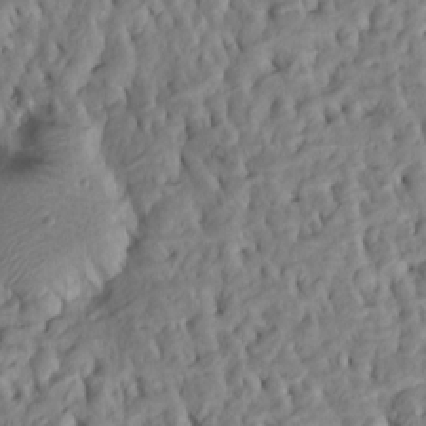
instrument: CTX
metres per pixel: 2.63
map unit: Htu
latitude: -8.3306
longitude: 145.4454
